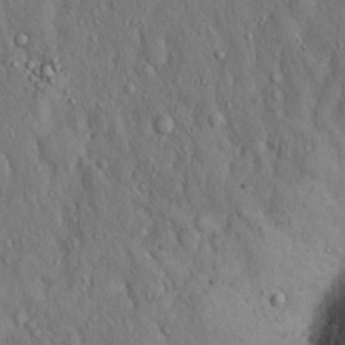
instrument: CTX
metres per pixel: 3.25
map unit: Hto
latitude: 15.8206
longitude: -60.1955
